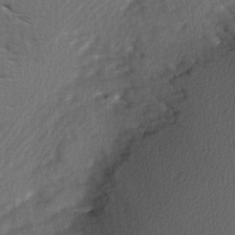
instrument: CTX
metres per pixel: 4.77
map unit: Ave
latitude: 2.5734
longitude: -110.7246
